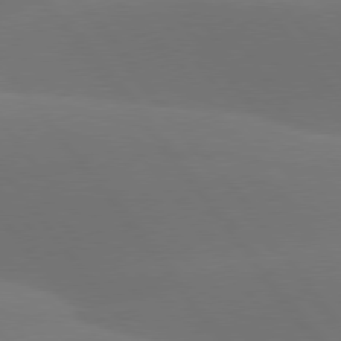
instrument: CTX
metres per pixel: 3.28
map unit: lApd
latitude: 77.6694
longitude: -52.4601
